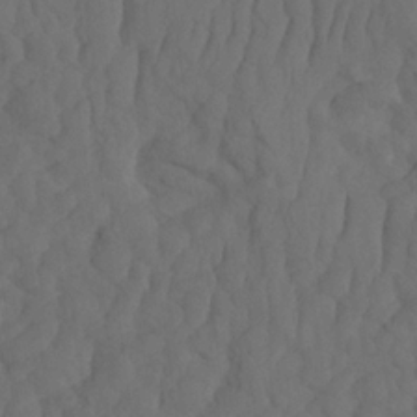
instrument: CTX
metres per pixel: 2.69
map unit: HNhu
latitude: -2.2928
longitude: 13.9367
